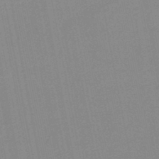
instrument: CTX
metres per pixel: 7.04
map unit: HNb
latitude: -45.3321
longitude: 55.7289
